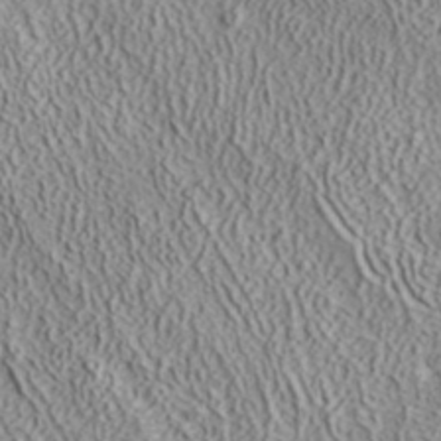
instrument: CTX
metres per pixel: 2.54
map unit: ANa
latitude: 40.9892
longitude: 14.8975
